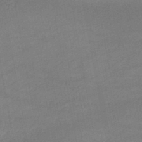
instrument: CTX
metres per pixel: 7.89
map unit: lHb
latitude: -45.7478
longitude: 61.8800
